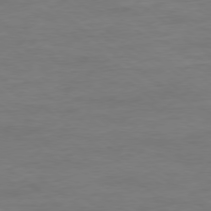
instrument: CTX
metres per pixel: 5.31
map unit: Ap
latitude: -78.8786
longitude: -89.3104
